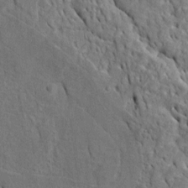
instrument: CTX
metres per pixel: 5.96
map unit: Htu
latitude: -5.6155
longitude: 153.3131
